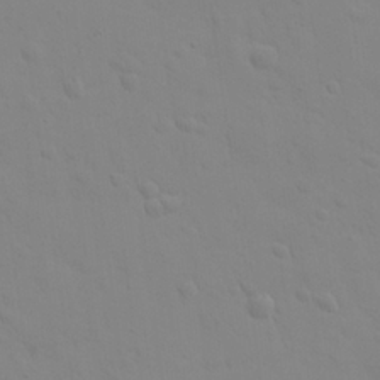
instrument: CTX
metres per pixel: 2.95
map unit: eHh
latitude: 24.9702
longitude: -65.7639
